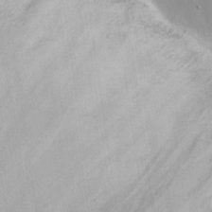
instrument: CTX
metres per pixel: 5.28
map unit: eHh
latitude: 19.3292
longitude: -72.5546
